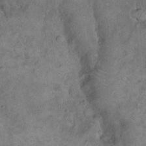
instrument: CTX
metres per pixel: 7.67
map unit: eHh
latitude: 18.0633
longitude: -62.3656
